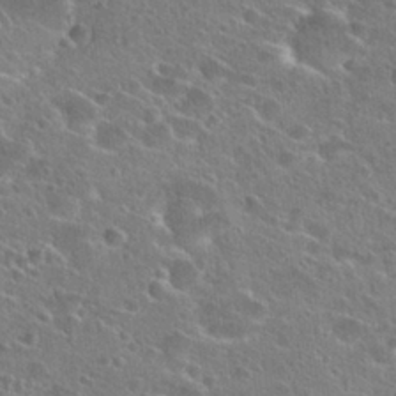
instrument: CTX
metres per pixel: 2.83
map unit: Hto
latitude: 25.9717
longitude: -45.6694
